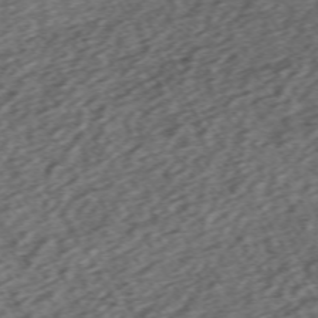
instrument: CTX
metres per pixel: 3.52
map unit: Hpe
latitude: -70.7463
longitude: 16.7652
